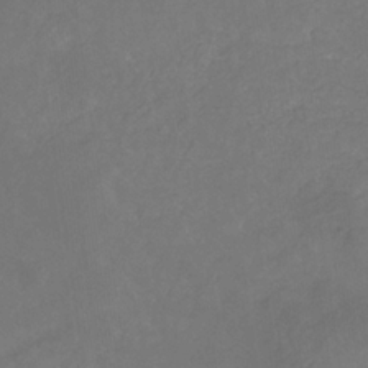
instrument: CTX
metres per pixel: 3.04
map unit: eHb
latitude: -30.7085
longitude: 68.1983
